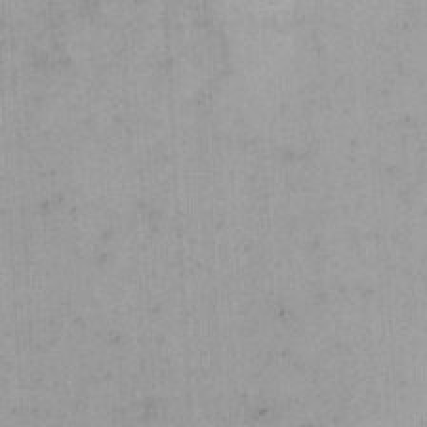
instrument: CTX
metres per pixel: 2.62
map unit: eHh
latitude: 4.6113
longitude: -68.9892
